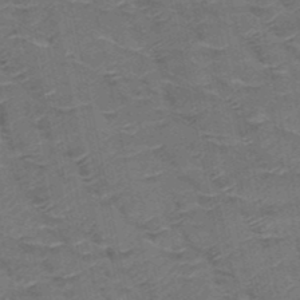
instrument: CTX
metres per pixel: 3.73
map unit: HNb
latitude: -50.5385
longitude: -47.4805
